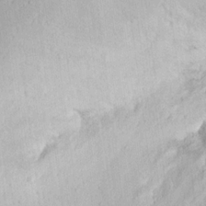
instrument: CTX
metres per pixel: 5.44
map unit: Nhu
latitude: 17.9339
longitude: -74.7057
